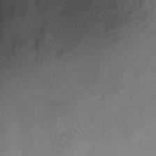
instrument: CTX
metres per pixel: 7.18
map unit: Ht
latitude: 0.8002
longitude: -37.5749
